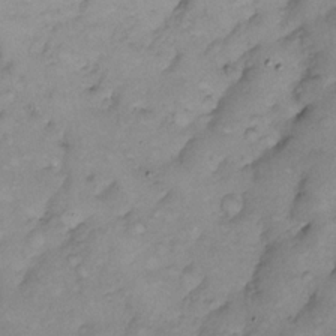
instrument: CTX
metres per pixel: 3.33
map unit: Nhe
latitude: -1.2565
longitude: -58.1956
